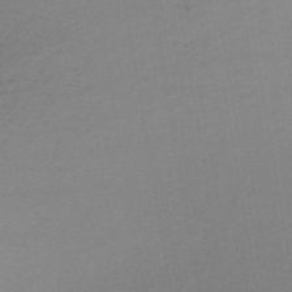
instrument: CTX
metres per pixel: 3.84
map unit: lHb
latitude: -43.4076
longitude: 59.0864
